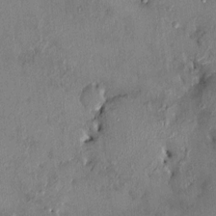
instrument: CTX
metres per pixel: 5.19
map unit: HNhu
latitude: 6.7813
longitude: 0.5007
